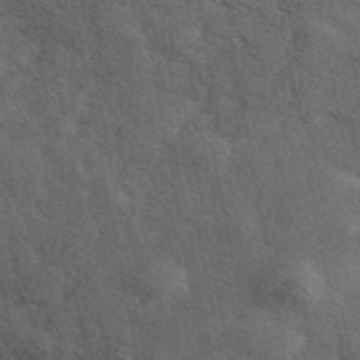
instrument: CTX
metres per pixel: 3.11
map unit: ANa
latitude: 44.9136
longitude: 39.5966
